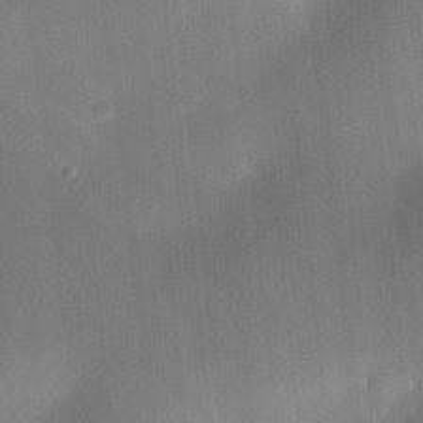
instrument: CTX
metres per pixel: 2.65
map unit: eHh
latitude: 24.9513
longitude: -70.7246
